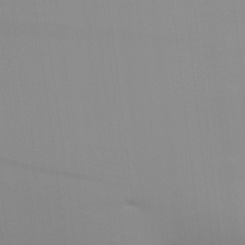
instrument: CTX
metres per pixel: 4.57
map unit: Aa
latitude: 26.3089
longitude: -131.3671
